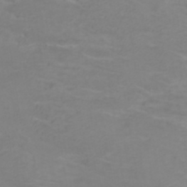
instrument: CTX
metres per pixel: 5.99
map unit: ANa
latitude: 36.6869
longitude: 13.9745
